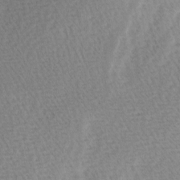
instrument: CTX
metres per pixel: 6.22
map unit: Ave
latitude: 0.8380
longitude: -115.3670
